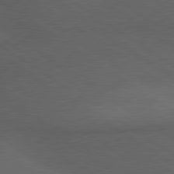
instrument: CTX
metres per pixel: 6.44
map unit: lApd
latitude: 79.8773
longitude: -177.8961
